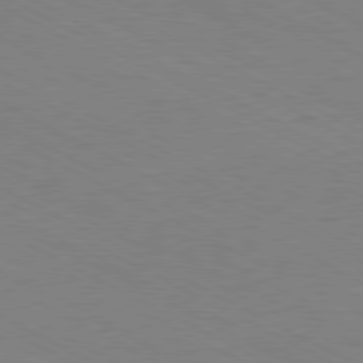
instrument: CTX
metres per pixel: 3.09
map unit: Hpe
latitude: -80.9542
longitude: 12.8408
